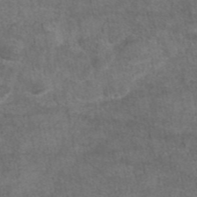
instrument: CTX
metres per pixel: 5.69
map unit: eAb
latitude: 44.4601
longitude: 108.0850
